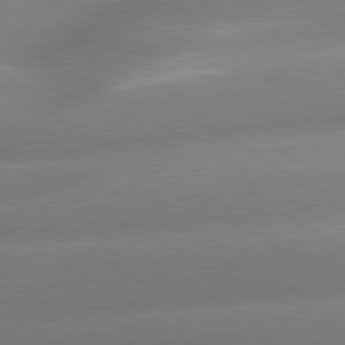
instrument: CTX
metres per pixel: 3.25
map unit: lApd
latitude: 80.0633
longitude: -154.8002
